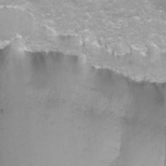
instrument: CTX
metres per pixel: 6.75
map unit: Nhu
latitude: -12.8408
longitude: -58.4790
